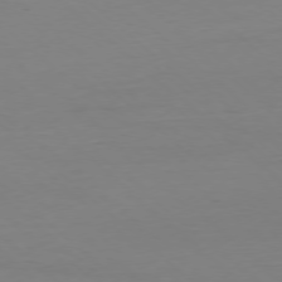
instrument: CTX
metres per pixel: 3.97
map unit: Hpe
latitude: -77.9367
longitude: 12.6519
